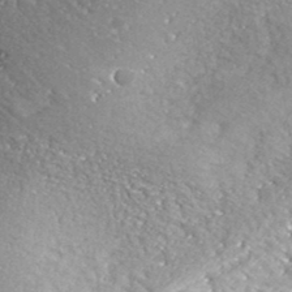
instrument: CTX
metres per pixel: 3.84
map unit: lHvf
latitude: 37.6127
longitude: -87.7827
